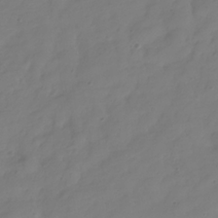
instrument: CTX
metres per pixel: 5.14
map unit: Hve
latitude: -31.9556
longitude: 89.8422
